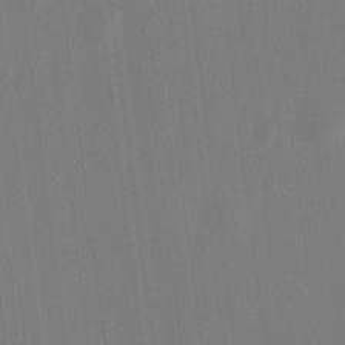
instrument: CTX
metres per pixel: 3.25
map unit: eHh
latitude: 15.9717
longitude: -69.6316
